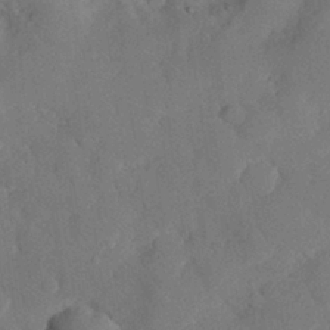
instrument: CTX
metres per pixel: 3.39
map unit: eHh
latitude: 26.3656
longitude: -80.5546
